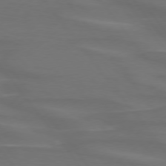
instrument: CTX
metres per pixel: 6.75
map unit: lApd
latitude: 74.9892
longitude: -79.9906
